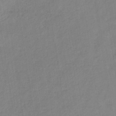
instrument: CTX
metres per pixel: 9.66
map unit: lHb
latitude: -35.5966
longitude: 72.0283
